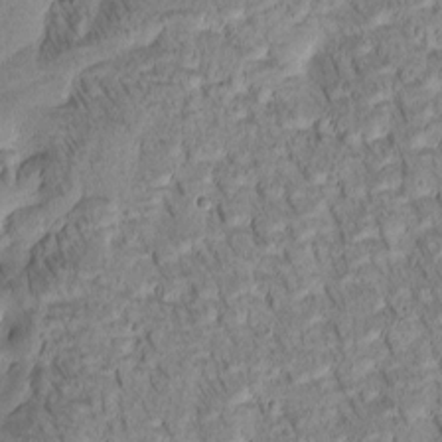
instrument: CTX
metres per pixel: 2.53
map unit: Htu
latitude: -3.4832
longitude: 171.4644
